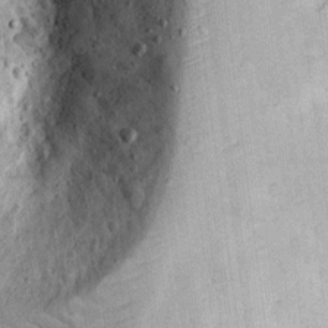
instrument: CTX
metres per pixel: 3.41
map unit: Ht
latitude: 11.5182
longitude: -74.0444
